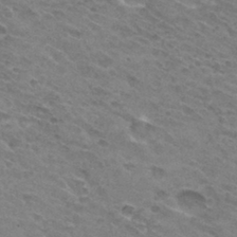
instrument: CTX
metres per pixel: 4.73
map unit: Hto
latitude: 31.1970
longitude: -45.3859
